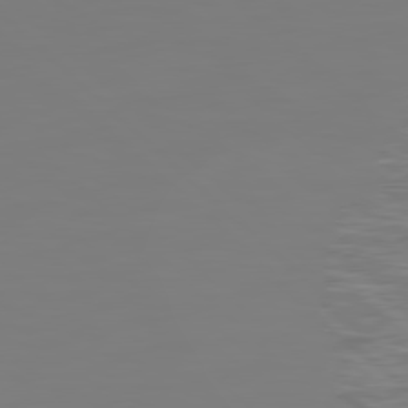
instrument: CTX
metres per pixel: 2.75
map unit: Hpe
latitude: 78.5357
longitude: 179.1053
